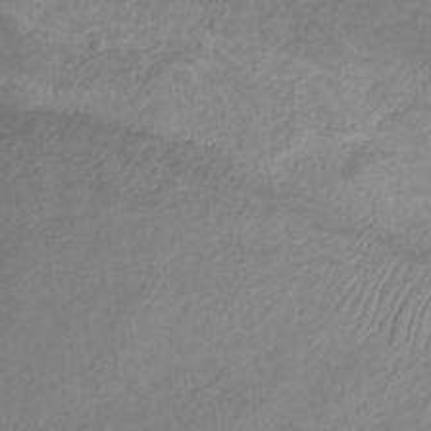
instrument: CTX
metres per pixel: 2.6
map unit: eHb
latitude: -31.4643
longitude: 68.5195
